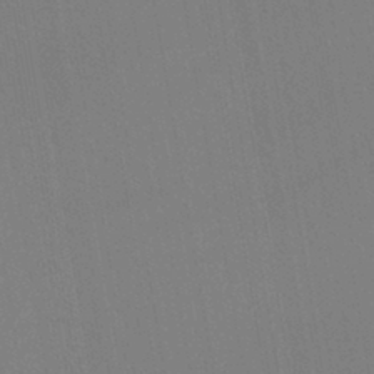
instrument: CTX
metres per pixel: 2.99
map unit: eHh
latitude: -43.2753
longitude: -32.1956
